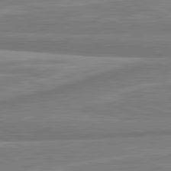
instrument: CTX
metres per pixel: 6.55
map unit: lApd
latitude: 81.6505
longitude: -174.4790
